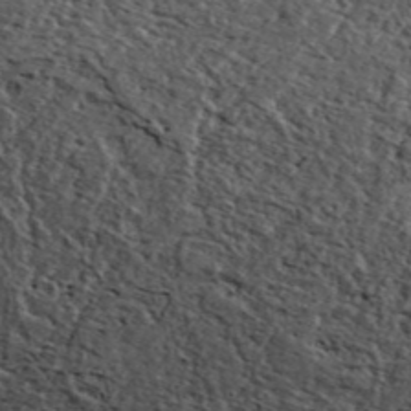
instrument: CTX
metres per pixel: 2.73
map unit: ANa
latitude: 45.5371
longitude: 44.9731
